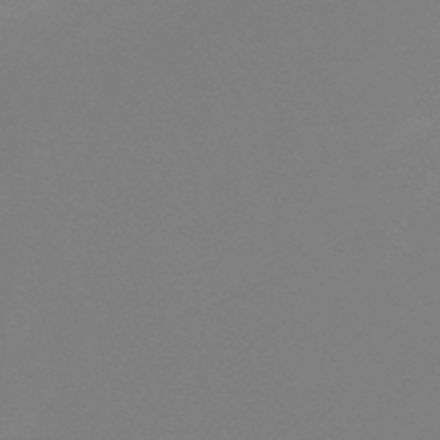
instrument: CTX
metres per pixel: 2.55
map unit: eHb
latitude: -49.6155
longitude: 68.1416
